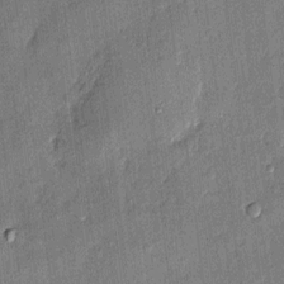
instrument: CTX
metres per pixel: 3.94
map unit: eHh
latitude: 4.4412
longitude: -74.2334
